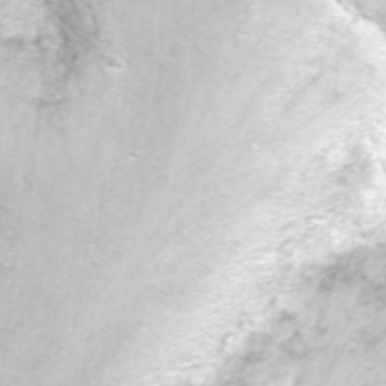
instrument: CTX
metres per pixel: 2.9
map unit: Nhu
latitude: -8.2361
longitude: -73.7827
